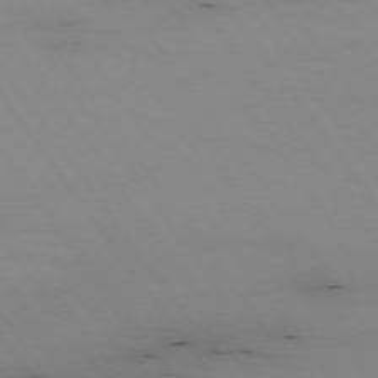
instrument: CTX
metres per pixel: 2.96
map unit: Hpe
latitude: -74.4251
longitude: 2.9163
